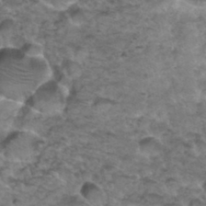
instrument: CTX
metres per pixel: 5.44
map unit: Hto
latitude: 36.2523
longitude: -48.3278
